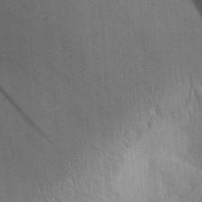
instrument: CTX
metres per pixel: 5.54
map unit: Aa
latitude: 30.3090
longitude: -142.8758
